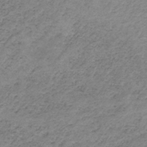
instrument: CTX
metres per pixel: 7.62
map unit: HNb
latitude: -33.5210
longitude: 60.4818
